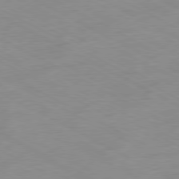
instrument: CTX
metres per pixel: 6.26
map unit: Ap
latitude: -80.7463
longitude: -92.6868
